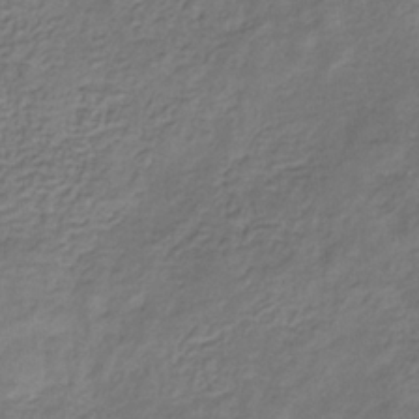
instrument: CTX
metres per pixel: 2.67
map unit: eHb
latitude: -31.0486
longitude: 71.2565
